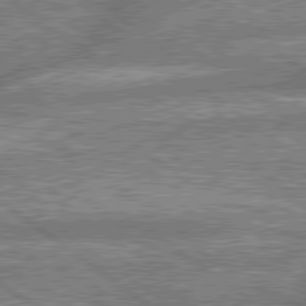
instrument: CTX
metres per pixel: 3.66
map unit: lApd
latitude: 79.6883
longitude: -168.4034
